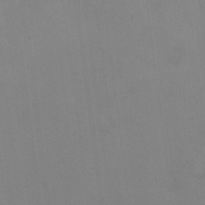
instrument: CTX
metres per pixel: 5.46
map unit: Ht
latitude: 10.1389
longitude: -32.7624
